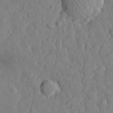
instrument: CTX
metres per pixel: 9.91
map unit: eHh
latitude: 29.3859
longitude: -76.9324
